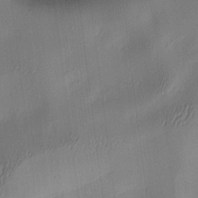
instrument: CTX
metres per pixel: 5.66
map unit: lAa
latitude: 4.3089
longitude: -112.3467
